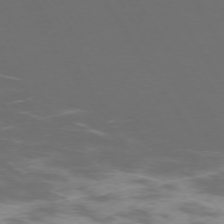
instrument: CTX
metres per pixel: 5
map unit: Ap
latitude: -75.3321
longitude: -68.4790
